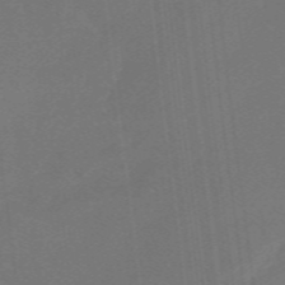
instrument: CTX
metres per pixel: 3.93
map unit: eHb
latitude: -49.3888
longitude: 84.0850
